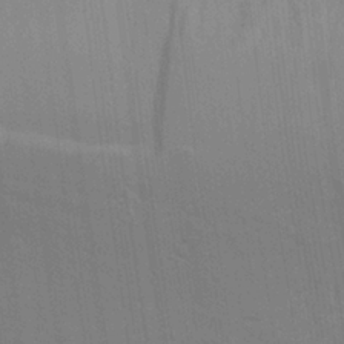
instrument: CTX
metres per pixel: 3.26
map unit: Aa
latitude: 24.9324
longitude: -133.3104
